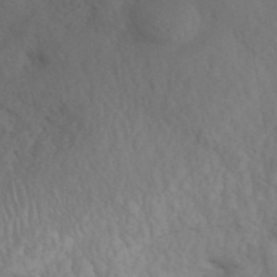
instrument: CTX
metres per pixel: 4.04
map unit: ANa
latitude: 42.3656
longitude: 52.9919
